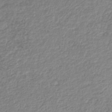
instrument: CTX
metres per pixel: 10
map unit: lHb
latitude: -41.6155
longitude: 61.8611
